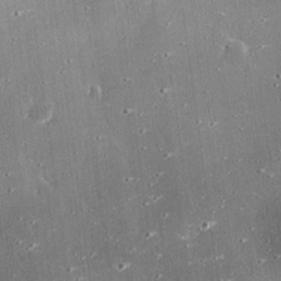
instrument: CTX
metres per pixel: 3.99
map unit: eHh
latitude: 25.1403
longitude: -89.0837
